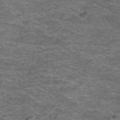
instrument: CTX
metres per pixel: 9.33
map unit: Hto
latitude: 38.4412
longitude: -41.4426
